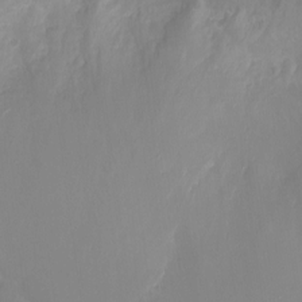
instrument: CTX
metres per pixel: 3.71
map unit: Ht
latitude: -17.9556
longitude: -46.4412
